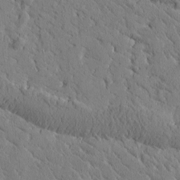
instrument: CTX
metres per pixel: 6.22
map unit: Htu
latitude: -0.5952
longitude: 175.4454
